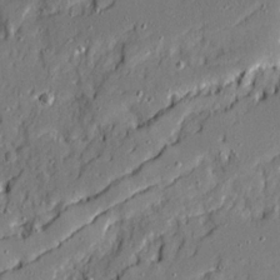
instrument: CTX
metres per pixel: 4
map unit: Ave
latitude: 20.7247
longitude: -129.1403
